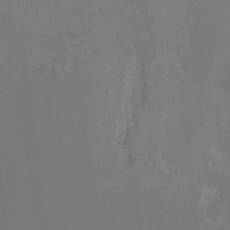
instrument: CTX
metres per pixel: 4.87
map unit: HNhu
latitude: -3.2186
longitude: -6.3278
